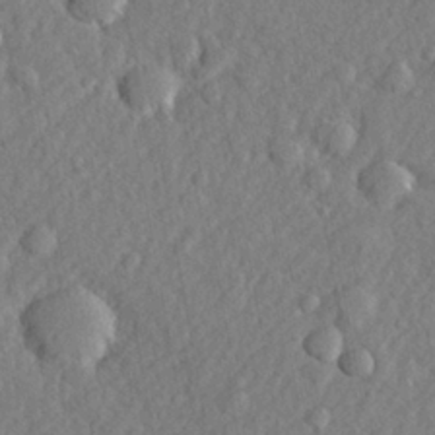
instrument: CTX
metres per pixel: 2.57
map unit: lHvf
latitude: 23.5182
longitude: 143.6532
